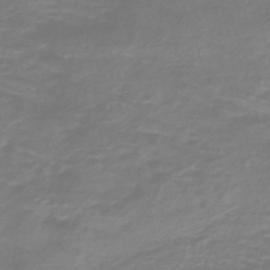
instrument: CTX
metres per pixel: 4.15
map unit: HNb
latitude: -46.2739
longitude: 52.8408
